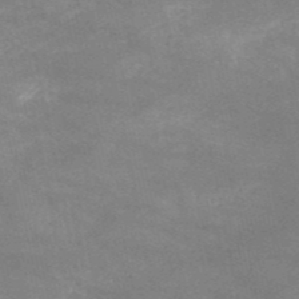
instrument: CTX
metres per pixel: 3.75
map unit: HNb
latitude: -52.6329
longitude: -41.9150
